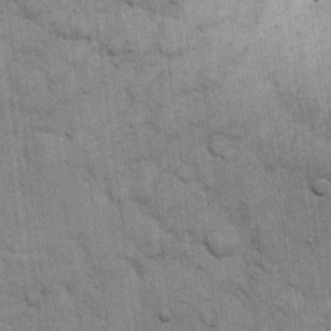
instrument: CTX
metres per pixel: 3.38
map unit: eHh
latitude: 15.4805
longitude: -65.6883
